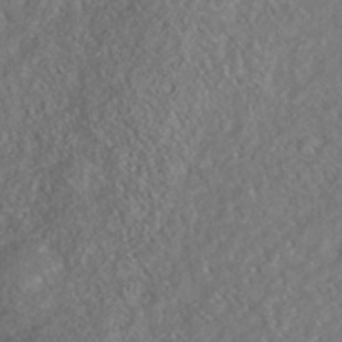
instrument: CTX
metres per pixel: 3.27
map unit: Nhu
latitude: -40.6140
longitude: -83.4615
